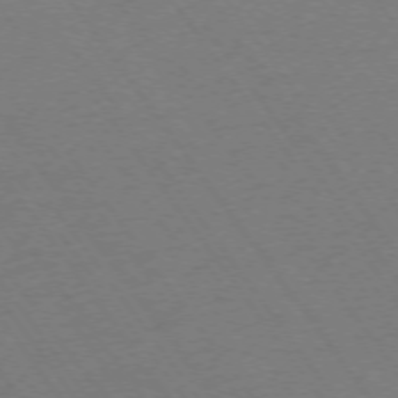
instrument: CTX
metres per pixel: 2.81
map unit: Ap
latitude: -74.6897
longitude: -70.7246
